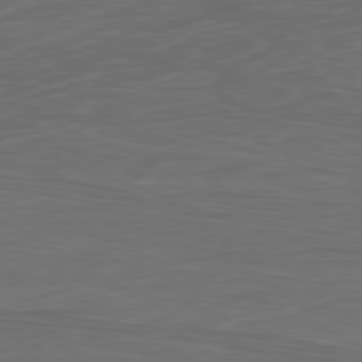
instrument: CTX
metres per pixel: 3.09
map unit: Ap
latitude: -80.2362
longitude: -71.6694
